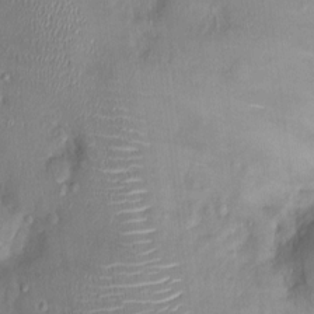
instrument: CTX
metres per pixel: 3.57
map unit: Nhu
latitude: 0.8002
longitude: -14.8569
